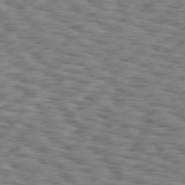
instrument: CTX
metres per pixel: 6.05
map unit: Hpe
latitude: 75.7639
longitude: -134.9513
